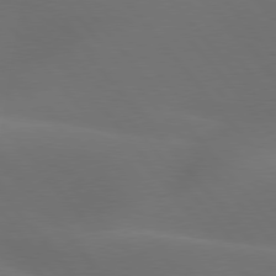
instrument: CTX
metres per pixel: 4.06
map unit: lApd
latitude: 77.8583
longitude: -53.1025
